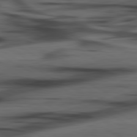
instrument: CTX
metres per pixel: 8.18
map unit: lApd
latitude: 80.6490
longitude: -84.5735
